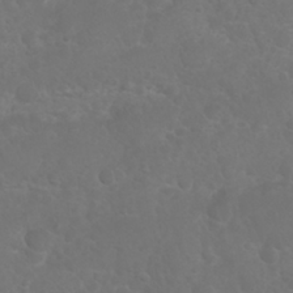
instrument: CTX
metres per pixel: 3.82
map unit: Nhu
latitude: 26.5357
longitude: -63.8962
